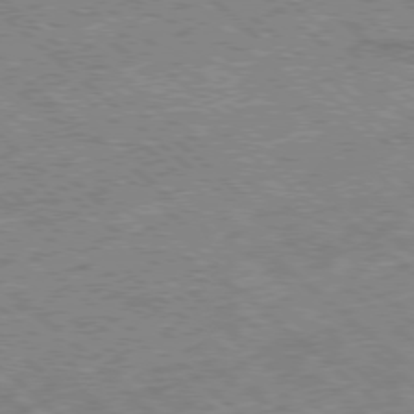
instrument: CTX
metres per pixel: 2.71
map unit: Ap
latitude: -78.5384
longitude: -49.1592
